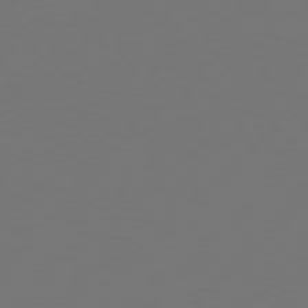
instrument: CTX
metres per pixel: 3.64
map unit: Hpe
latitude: 76.9324
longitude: -137.7072
